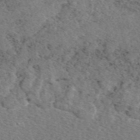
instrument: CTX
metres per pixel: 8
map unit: eAb
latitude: 48.5546
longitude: 107.1998
